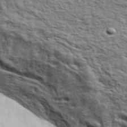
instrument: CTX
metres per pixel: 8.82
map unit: eHh
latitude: 37.1970
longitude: -81.8583
